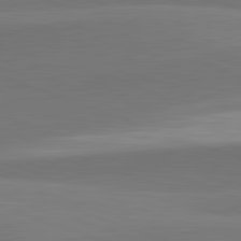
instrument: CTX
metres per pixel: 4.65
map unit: lApd
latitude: 82.3467
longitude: 149.3132
